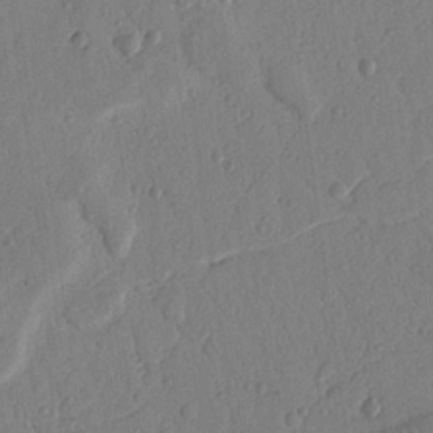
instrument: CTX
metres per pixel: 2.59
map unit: Nhu
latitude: 18.6679
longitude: -78.4034
